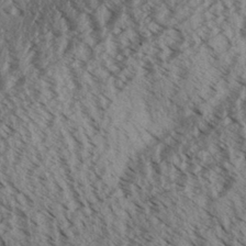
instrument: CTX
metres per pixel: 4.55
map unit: Aa
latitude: 31.3860
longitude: -137.4616
